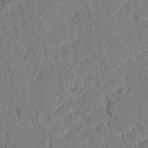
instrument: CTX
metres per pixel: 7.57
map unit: Nhu
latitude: 20.8380
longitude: -78.5924
